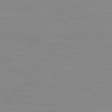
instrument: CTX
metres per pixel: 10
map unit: lApd
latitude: 80.7813
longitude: -172.2522
